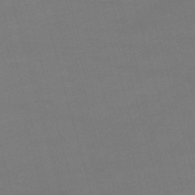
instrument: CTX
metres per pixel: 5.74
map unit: lHb
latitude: -47.7477
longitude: 63.5021
